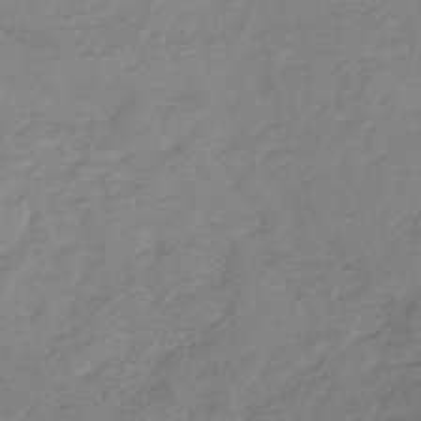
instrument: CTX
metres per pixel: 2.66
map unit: lHb
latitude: -46.5196
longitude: 75.0298
